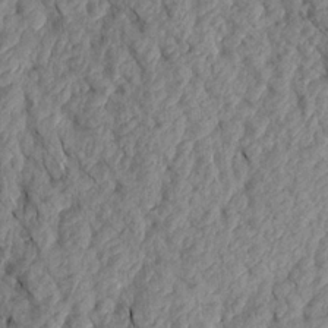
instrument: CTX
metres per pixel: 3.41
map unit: Aa
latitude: 17.9528
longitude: -145.8394
